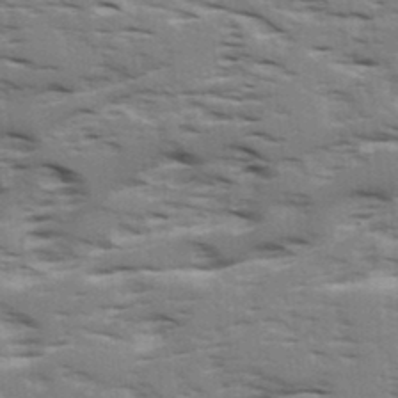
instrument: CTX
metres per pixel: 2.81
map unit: Ave
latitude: 16.3467
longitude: -129.7449
